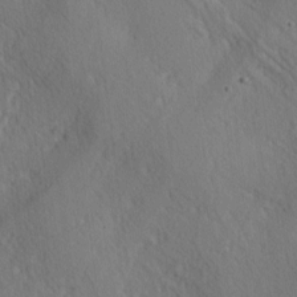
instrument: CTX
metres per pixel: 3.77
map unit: lAa
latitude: -4.7085
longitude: -124.5168
